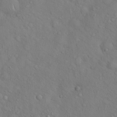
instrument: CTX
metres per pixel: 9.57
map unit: Hto
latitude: 18.4034
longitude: -53.4427
